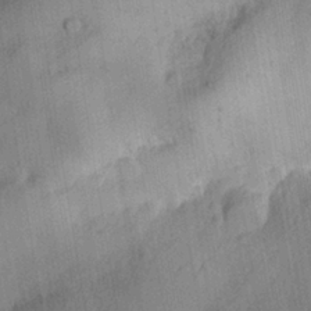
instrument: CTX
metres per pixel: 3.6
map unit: lHvf
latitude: 24.1199
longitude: 142.9541
